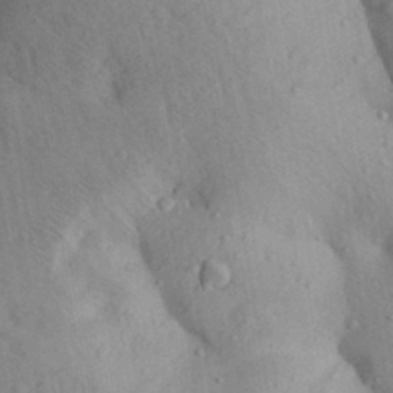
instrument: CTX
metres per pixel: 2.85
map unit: Aa
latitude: 29.5749
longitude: -147.9906
